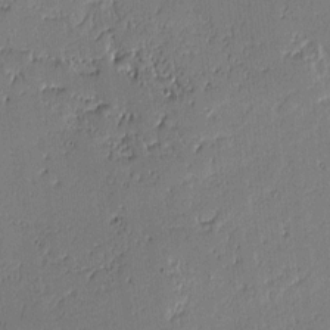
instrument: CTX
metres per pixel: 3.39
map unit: lAvf
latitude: -0.6519
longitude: -106.2523
